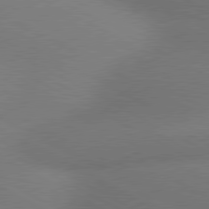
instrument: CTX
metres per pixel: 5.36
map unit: lApd
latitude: 80.4979
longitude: 128.8975
